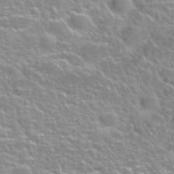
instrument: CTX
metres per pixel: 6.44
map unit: Nhu
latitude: 28.1578
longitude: -53.1025
